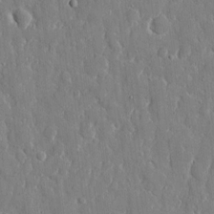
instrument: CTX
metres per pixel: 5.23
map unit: eHh
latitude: 8.9136
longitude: -69.6316
